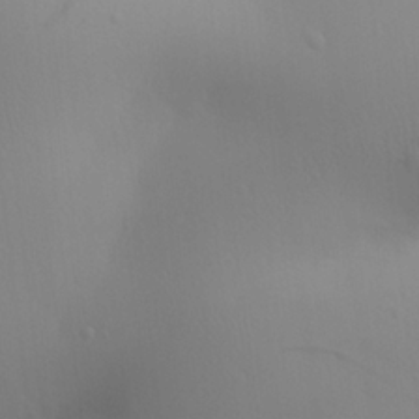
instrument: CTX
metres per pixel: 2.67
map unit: Aa
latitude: 24.1388
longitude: -136.3656
